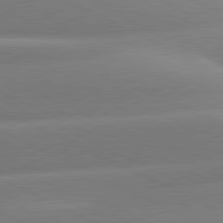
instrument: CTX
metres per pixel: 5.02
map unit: lApd
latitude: 80.9514
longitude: -159.7261
